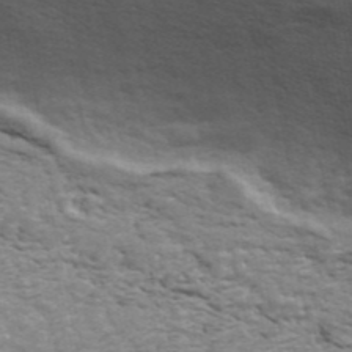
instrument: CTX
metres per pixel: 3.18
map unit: ANa
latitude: 44.9136
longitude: 28.8408
